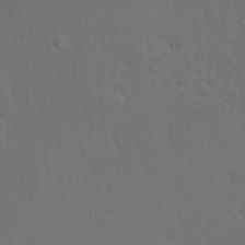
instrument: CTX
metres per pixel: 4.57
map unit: HNhu
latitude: 6.5546
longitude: 4.0094
